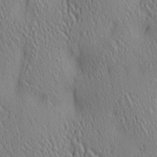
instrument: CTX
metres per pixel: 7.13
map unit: lAa
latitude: 5.0836
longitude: -117.2915
